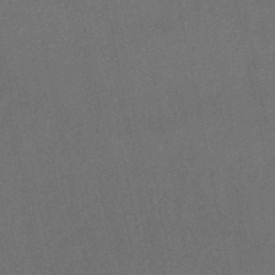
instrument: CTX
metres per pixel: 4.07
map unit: lHb
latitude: -45.7667
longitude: 61.1431
